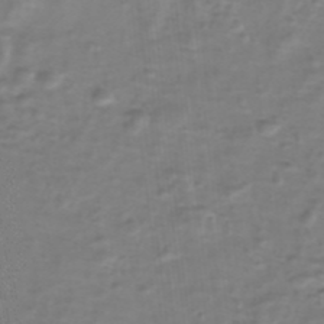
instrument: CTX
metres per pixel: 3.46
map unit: eHh
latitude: -39.8989
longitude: -29.6316
